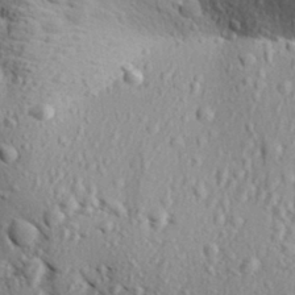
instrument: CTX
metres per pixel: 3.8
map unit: Aa
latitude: 30.7813
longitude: -138.0255
